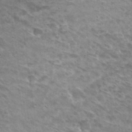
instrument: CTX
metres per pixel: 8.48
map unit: Hto
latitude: 28.3845
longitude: -39.0836
